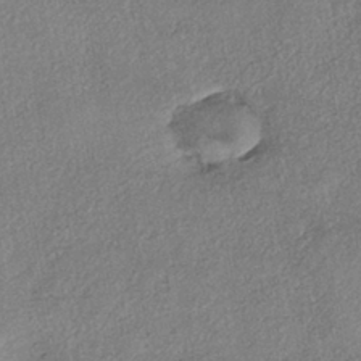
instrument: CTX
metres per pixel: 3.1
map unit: eHh
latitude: -41.8989
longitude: 120.2550
